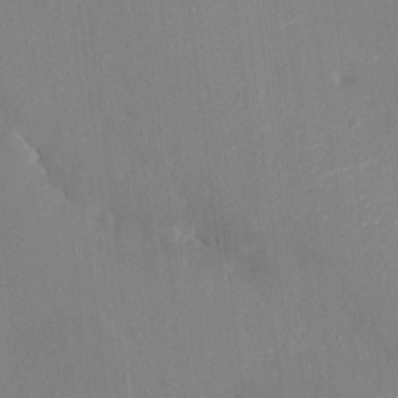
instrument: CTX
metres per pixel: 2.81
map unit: HNhu
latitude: 7.2537
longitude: 2.6140
